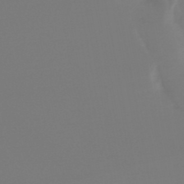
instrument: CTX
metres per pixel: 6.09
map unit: lHb
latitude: -46.6329
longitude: 75.7289
